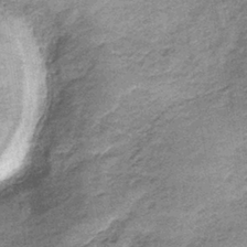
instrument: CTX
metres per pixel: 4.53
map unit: lHb
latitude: -36.1983
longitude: 65.7856
